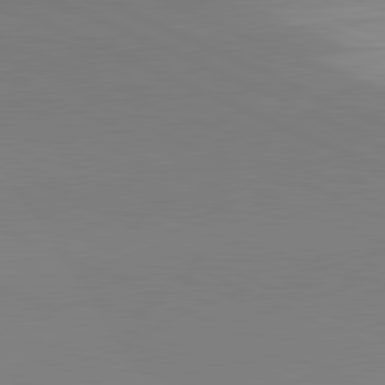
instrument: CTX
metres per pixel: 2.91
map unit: lApd
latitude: 81.0836
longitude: 143.1620
